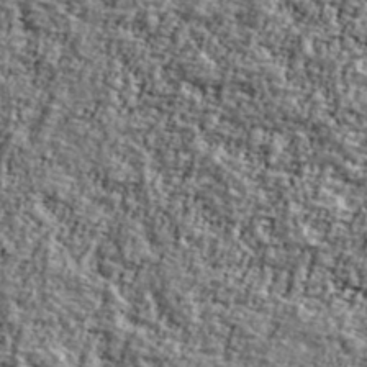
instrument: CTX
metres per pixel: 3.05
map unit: Ave
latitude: 42.2712
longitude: -111.2348
